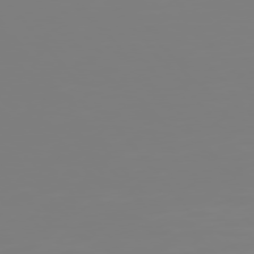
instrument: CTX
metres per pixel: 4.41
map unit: Hpe
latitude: 76.1955
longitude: -127.2726
